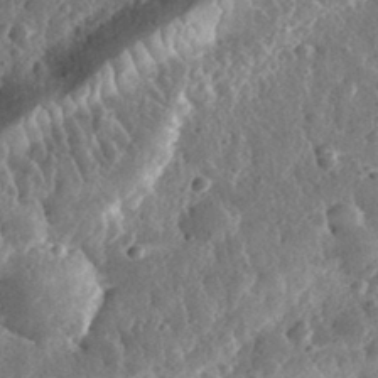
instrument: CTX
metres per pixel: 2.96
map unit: eHh
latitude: 32.9514
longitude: -78.9892
